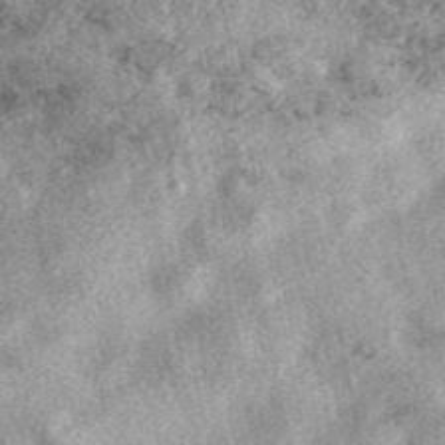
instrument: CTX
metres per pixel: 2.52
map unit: eAb
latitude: 39.3859
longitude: 110.1606
